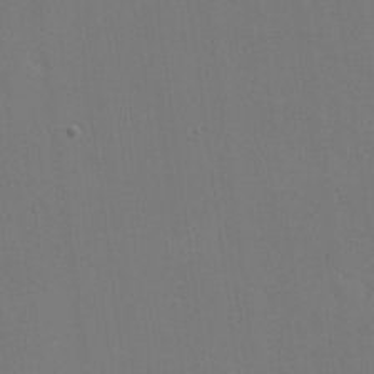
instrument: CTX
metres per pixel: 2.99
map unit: eHh
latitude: 19.1970
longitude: -69.4616
